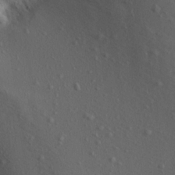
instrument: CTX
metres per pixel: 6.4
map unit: Aa
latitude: 13.8961
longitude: -142.2901
